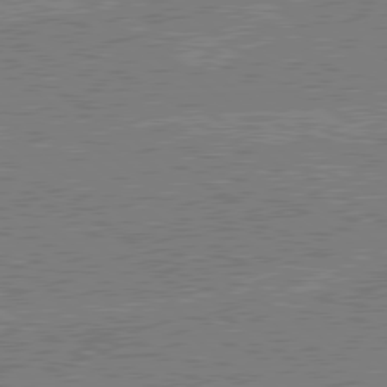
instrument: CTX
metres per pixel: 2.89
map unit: lApd
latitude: 79.6505
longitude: 169.8422
